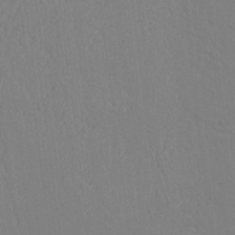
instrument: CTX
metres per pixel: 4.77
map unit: Nhu
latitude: 20.2712
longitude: -73.2915
